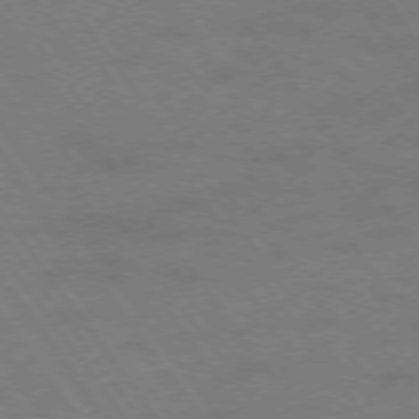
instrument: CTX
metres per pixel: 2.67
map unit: Ap
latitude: -75.9745
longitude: -65.4804
